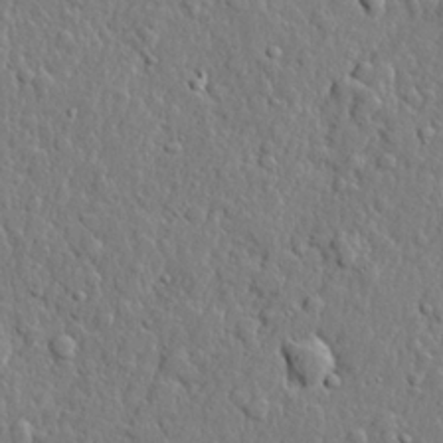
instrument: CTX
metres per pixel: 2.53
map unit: lHvf
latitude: 21.8395
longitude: 143.3320
